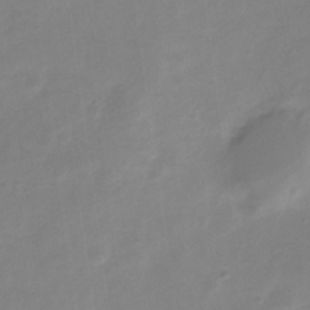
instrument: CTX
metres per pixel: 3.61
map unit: Nve
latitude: -21.1431
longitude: 107.7100
